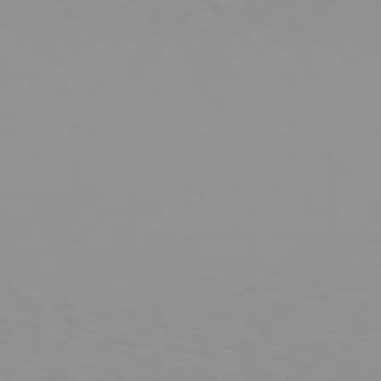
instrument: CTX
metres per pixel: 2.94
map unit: Hpe
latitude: 78.2712
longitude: -137.8017
